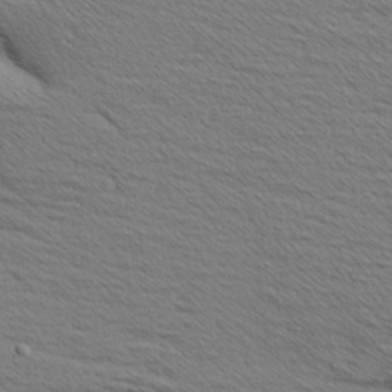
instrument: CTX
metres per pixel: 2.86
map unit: Aa
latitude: 6.4034
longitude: -136.7813
